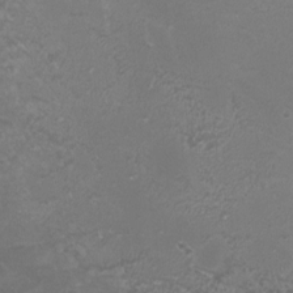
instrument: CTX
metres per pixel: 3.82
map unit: HNhu
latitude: 3.3859
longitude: -1.6882
